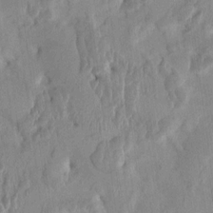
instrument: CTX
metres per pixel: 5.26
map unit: HNhu
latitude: 4.6679
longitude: -6.3656
